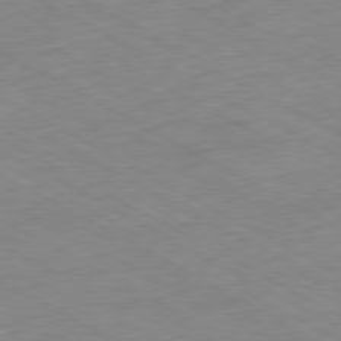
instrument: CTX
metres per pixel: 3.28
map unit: Ap
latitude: -80.7841
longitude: -93.3859
